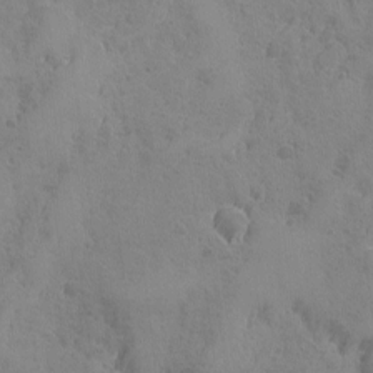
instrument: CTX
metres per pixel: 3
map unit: Ave
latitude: -8.0850
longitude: -119.1592
